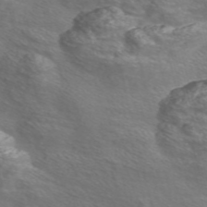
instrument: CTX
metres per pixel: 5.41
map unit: Nve
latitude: -56.5007
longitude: 53.0675
